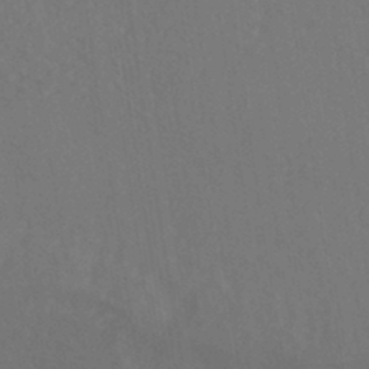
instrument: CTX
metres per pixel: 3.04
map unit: HNhu
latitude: -39.6722
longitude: 96.0283
